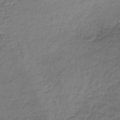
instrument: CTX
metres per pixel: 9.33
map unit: lHb
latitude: -35.8233
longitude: 62.1605
